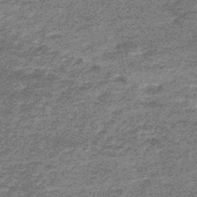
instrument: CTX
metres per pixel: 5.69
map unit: HNb
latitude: -48.0283
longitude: 56.4251
